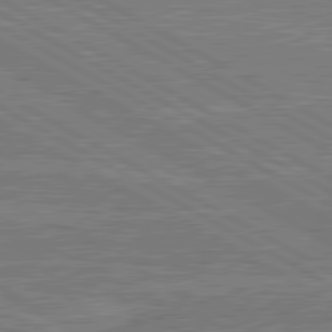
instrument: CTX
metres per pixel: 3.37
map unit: lApd
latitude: 80.9514
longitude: 169.3509
